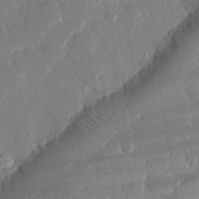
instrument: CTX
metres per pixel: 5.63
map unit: eHh
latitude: 28.3845
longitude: -81.2348
